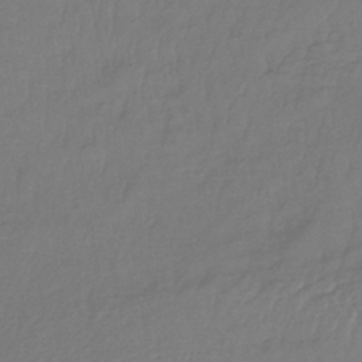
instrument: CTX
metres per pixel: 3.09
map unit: lHb
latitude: -42.5384
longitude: 81.4833
